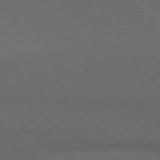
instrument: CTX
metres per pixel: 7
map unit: Hpe
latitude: 78.6491
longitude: -161.2348
